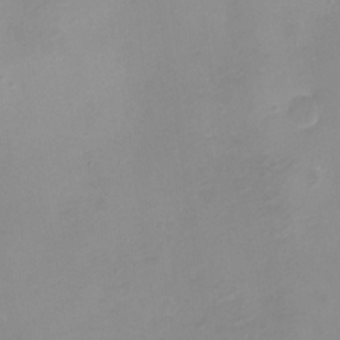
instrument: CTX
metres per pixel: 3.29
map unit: eHh
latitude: -5.3509
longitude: -78.4223
